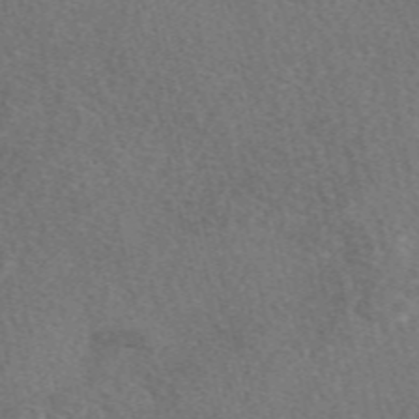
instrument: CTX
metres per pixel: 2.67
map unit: eAb
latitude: 48.9136
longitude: 112.2551
